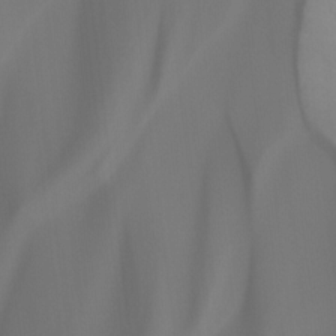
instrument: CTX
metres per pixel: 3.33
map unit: Hto
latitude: -6.8597
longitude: -48.6490
